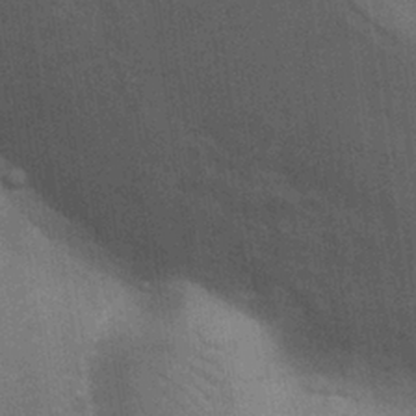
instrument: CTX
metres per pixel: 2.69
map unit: Nhu
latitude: 27.2537
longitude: -64.4223
